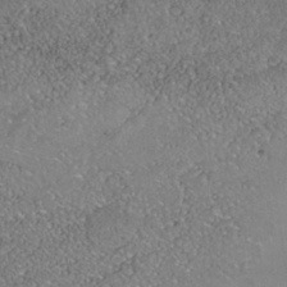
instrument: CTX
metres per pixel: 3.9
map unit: Nhe
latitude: -39.9367
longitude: -117.6505
